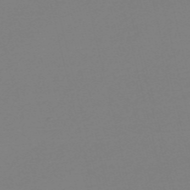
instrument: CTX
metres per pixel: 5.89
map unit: Nve
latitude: -56.6140
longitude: 62.2550
